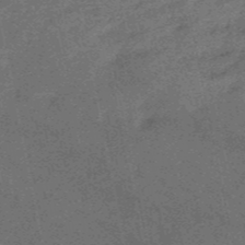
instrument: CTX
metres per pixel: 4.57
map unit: HNb
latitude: -52.7652
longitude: -49.1970
